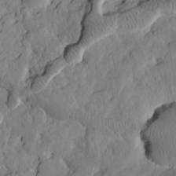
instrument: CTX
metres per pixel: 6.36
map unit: Htu
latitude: 1.5560
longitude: 177.7478
